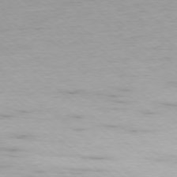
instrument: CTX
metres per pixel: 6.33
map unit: Ap
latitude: -77.9367
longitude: -92.9513
